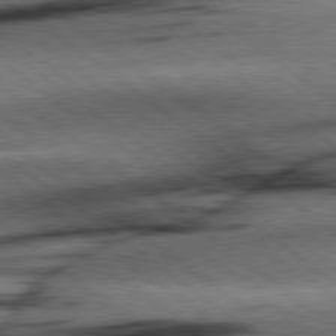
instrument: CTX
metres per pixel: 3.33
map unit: Hpe
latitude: 78.7058
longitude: -154.8947
